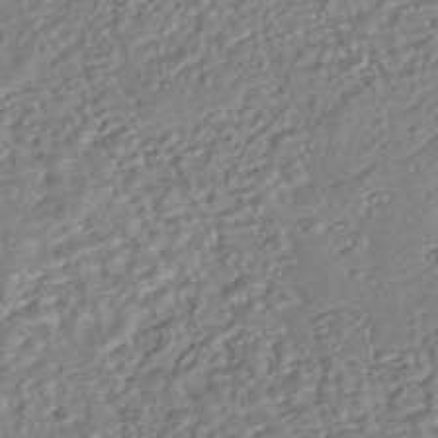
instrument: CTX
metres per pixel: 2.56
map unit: eHh
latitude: -43.7288
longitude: 120.7841
